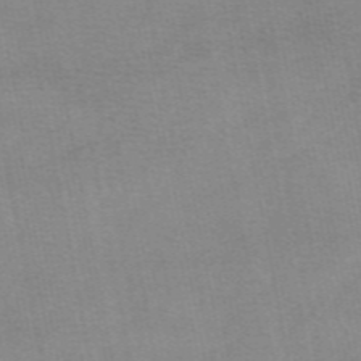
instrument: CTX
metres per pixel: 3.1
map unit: eAb
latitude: 48.8758
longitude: 103.6911
